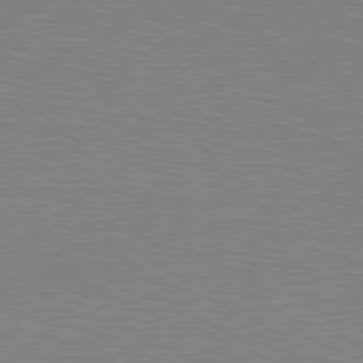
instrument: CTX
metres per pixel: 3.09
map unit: Hpe
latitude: 78.7247
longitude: -121.6505
